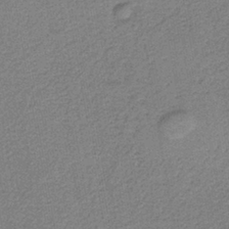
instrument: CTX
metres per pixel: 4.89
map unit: eAb
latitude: -37.9556
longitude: 52.0094
